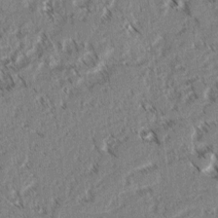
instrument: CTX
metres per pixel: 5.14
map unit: lAvf
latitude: 3.3859
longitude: -105.7261
